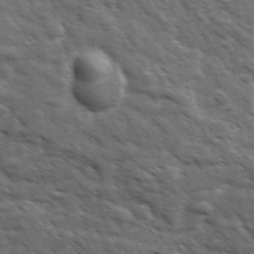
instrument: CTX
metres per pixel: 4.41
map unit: Ave
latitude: 17.5938
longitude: -132.3467
